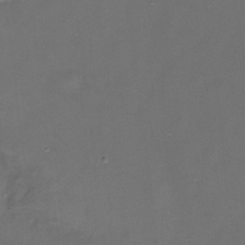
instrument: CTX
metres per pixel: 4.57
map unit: Hto
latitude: -11.3321
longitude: -39.0269
